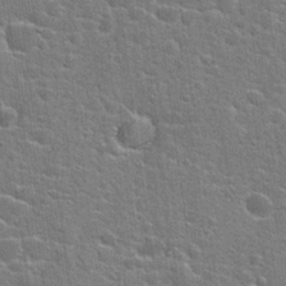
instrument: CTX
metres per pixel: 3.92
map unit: Hto
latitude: 22.6490
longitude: -44.1200
